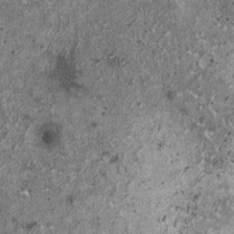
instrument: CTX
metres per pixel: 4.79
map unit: HNhu
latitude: 0.1011
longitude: 3.8044
